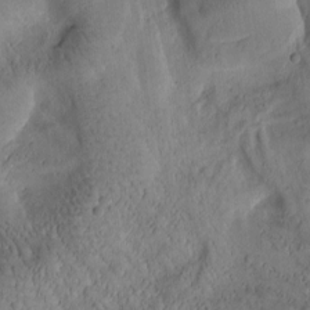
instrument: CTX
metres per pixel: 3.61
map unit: Htu
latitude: -1.4833
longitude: 170.5763
